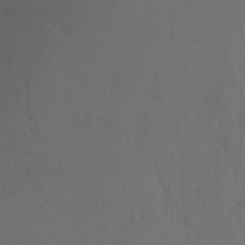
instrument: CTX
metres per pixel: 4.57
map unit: Hto
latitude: -1.9367
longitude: -34.8380
